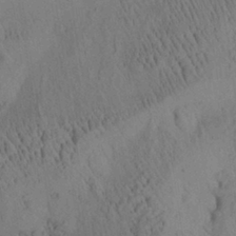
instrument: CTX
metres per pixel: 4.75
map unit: Aa
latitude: 26.6680
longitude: -142.1011
